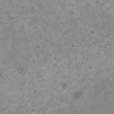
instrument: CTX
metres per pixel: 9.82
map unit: HNhu
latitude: -0.0472
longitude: 3.5021
